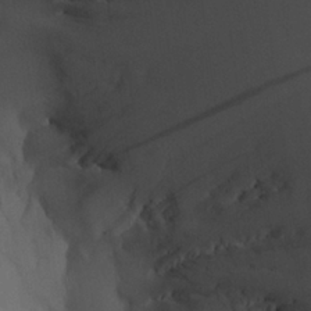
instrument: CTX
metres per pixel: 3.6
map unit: Aa
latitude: 25.8016
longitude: -127.9717
